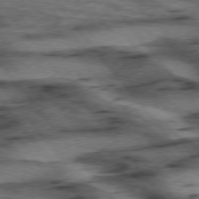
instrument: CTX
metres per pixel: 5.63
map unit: lApd
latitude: 75.4804
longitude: -48.9703
